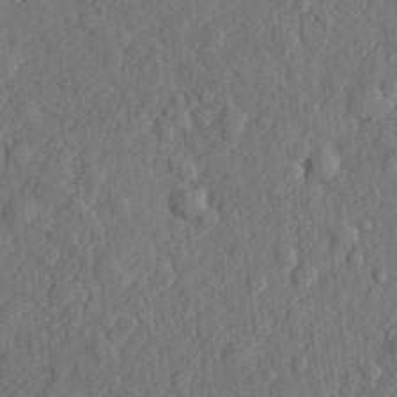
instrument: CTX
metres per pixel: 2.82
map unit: lHvf
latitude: 23.4993
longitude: 142.7463
